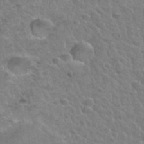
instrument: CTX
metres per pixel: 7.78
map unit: Hto
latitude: 34.2900
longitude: -50.4223
